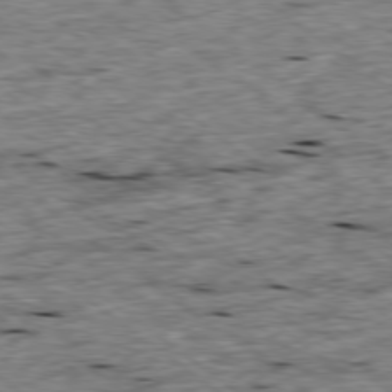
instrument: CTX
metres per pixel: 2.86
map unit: Ap
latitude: -79.0486
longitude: -88.2712
